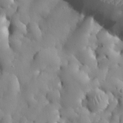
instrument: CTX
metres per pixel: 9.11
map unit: Nhu
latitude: 26.3278
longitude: -72.4223
